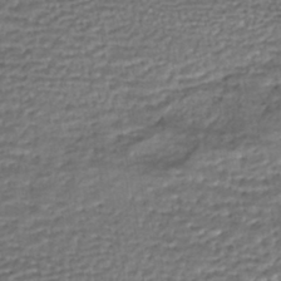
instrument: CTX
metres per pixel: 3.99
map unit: HNhu
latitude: -46.3306
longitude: 105.4643
